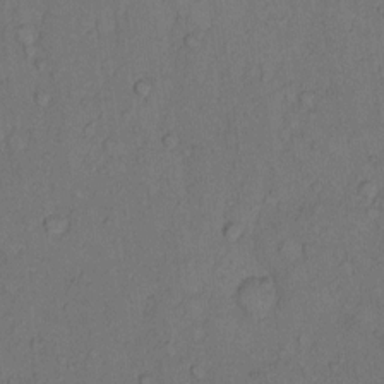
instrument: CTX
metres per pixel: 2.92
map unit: Hto
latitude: 9.9339
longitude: -58.7813
